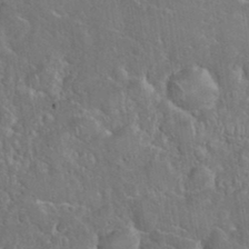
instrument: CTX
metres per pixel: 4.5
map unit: eHh
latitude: 37.1214
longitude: -61.2726
